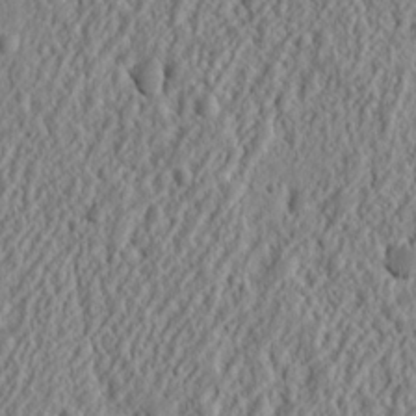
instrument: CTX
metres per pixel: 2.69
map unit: Nhu
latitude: 13.1781
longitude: -73.1215
